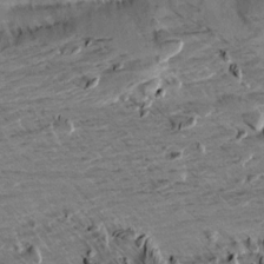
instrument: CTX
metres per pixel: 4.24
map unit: Aa
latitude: 10.1389
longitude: -140.4034
